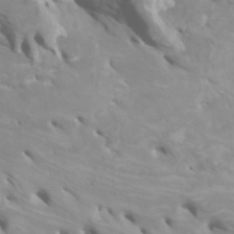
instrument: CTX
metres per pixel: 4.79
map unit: Htu
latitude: -5.4643
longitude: -76.7057
